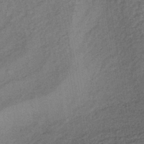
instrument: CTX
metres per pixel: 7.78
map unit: lHb
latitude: -39.3699
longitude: 62.7463
